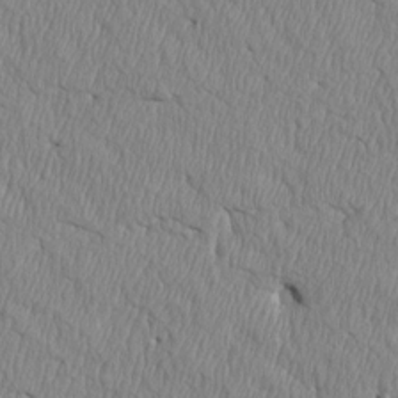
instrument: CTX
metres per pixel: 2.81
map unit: Htu
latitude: 4.0822
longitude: 151.4643
